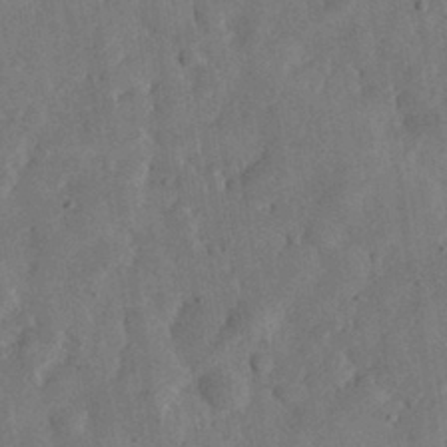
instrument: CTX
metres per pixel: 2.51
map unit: eHh
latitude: 31.3293
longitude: -75.8205
